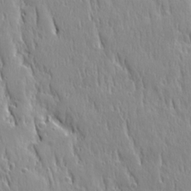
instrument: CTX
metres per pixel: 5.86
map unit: Ave
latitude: 22.4034
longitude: -135.3103
